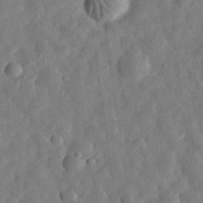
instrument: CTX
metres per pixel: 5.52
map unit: eHh
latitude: 32.0444
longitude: -75.4993
